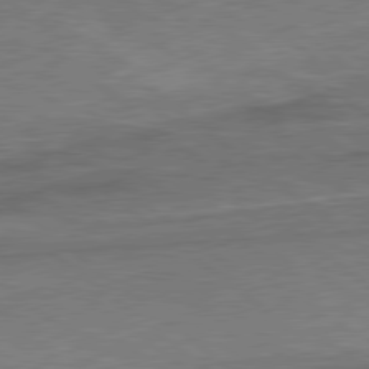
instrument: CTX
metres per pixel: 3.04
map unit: lApd
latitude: 78.9136
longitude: 179.5777
